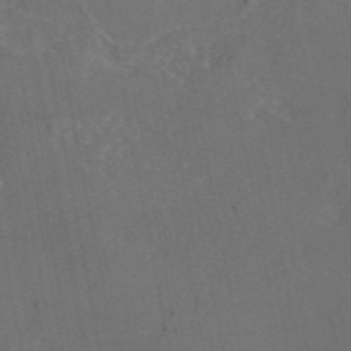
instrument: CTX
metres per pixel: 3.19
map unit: eAb
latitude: 46.4412
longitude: 115.2187
